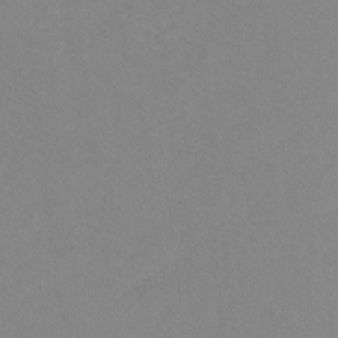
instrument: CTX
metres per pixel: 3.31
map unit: Ht
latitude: -9.0486
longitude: -38.1011
